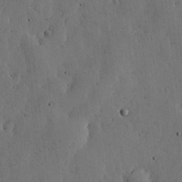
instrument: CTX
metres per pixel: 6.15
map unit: lHvf
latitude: 19.2159
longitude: -114.0822
